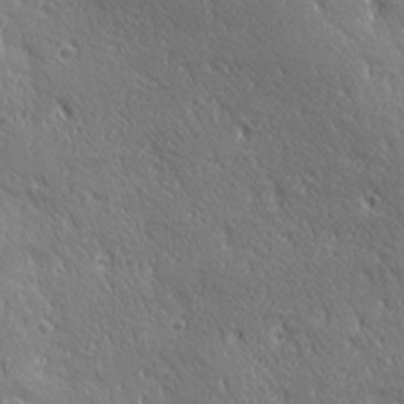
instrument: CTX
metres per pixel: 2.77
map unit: Ave
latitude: 21.2537
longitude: -135.9339
